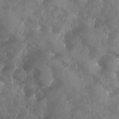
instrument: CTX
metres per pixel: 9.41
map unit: Ave
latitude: -10.1228
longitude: -118.1389
